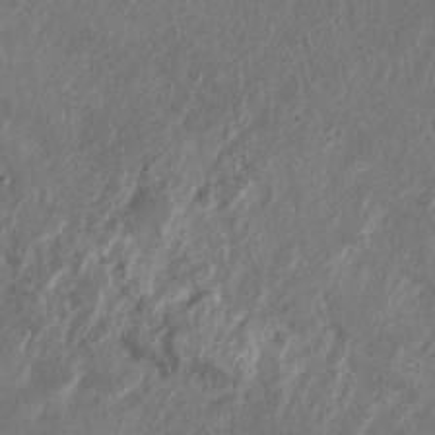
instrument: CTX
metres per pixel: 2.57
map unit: Nhu
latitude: 3.8772
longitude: -16.3278
